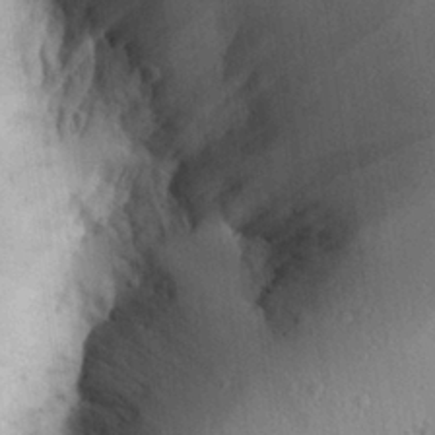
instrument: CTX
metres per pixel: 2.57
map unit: Aa
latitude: 26.4601
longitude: -134.4790
